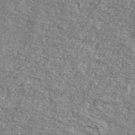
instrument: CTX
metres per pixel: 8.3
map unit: Ave
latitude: 41.0458
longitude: -108.5734
